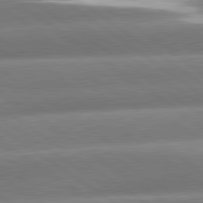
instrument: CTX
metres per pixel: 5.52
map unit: lApd
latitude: 81.0080
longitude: -157.8394
